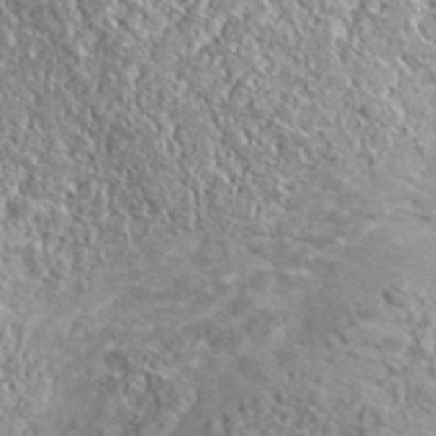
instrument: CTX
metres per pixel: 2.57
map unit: lHvf
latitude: 38.0633
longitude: -88.0255
